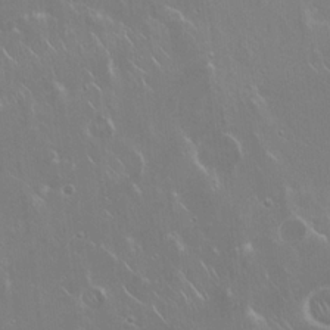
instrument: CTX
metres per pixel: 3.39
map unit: Hto
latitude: 18.3278
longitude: -56.8191
